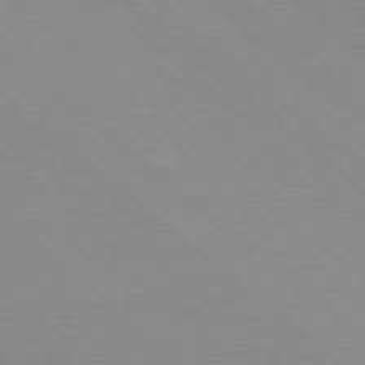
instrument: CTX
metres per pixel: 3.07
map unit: Hpe
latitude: 78.7813
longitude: -123.0081
